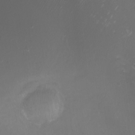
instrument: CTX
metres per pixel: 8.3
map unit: Nhu
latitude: -7.5966
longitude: -74.6679
